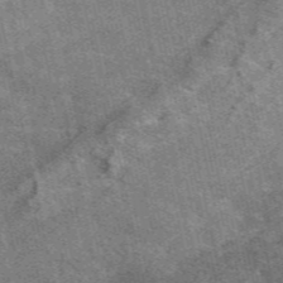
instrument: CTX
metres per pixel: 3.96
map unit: eAb
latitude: 49.3293
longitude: 115.9556
